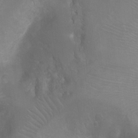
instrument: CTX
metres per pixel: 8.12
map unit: Ht
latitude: -5.0108
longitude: -28.3089
